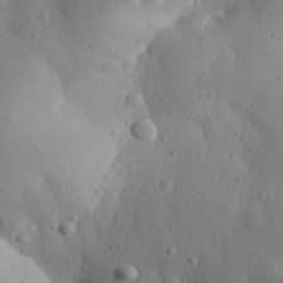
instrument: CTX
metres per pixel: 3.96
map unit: Aa
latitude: 31.1215
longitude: -143.4238
